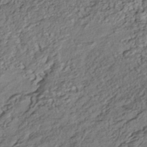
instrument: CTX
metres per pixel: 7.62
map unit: HNhu
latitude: -42.3495
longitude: 107.7478
